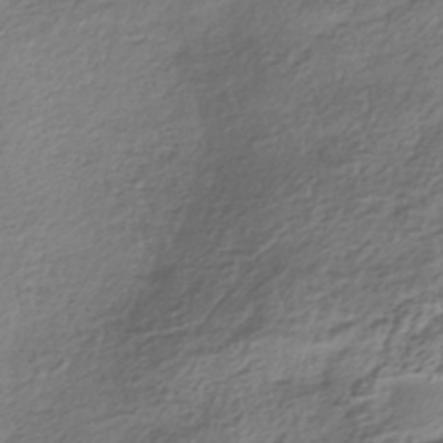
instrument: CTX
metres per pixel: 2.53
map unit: HNhu
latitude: -42.1038
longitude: 100.0094
